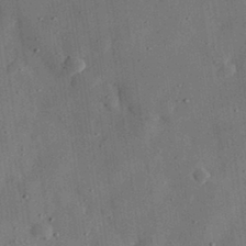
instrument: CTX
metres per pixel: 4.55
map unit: eHh
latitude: 31.8584
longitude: -76.1200
